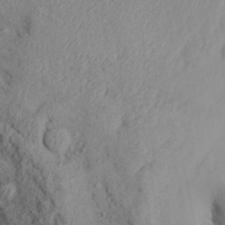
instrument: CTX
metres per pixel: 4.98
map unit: Aa
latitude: 30.1389
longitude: -133.6505
